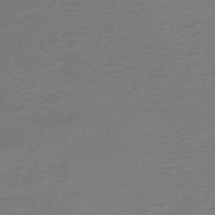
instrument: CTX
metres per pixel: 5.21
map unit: HNb
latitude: -46.8030
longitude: 53.0675
